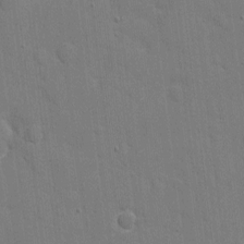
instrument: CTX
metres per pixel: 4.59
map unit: eHh
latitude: 6.1956
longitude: -67.2348
